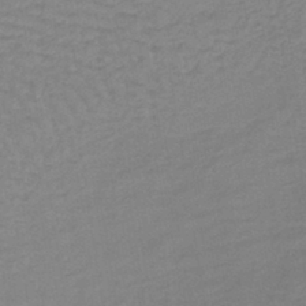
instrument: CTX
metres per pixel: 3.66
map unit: lHb
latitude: -40.7463
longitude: 63.9556
